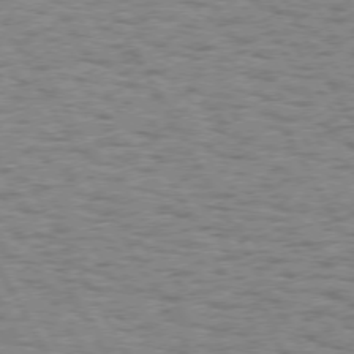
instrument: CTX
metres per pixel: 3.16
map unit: Hpe
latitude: 73.8962
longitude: -135.0080
